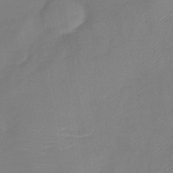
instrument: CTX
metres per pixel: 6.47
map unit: lHb
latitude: -40.8219
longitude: 77.6344
